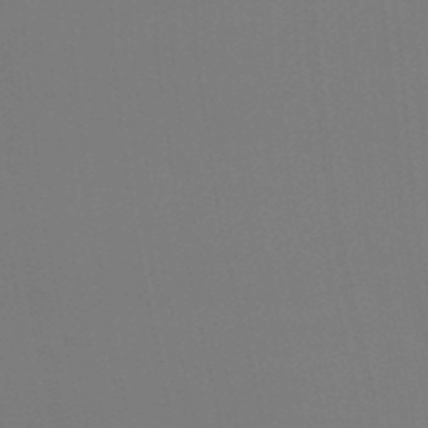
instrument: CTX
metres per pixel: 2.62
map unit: Htu
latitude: -14.6519
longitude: -47.9906
